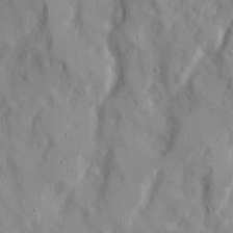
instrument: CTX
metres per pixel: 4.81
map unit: Ave
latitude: 21.8773
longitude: -130.9892
